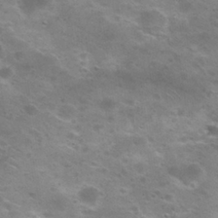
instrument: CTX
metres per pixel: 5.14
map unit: Nhu
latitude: 26.3278
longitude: -50.0444
